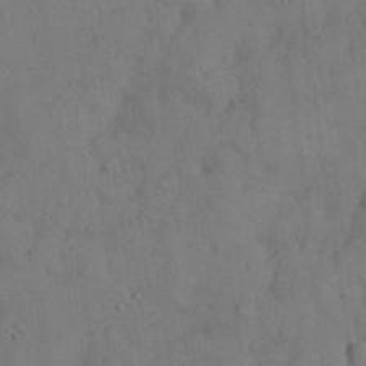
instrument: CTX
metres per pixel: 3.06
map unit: Nhu
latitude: 28.4601
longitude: -70.1011
